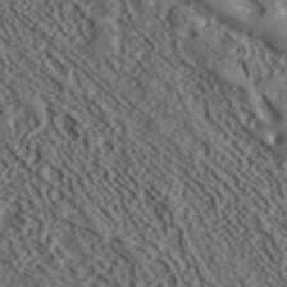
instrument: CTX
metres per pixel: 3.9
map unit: ANa
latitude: 42.0255
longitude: 34.9731
